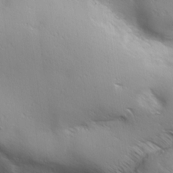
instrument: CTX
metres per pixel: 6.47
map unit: Ave
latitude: 19.5938
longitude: -138.2333
